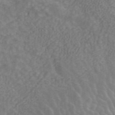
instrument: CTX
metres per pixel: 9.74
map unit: ANa
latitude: 43.5371
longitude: 26.2361
